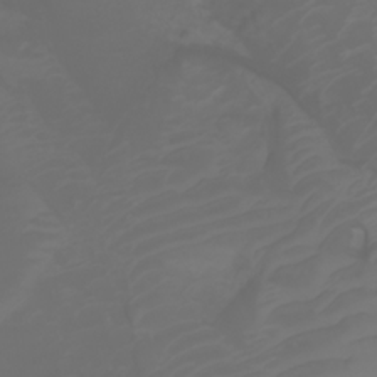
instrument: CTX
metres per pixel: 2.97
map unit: Ht
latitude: -3.0486
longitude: -61.4426
